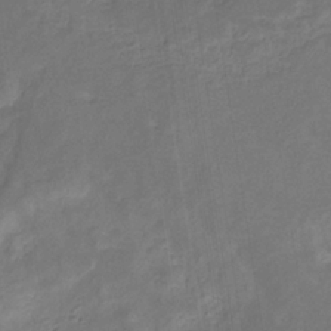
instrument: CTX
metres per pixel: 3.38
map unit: eHb
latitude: -33.1243
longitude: 73.3132
